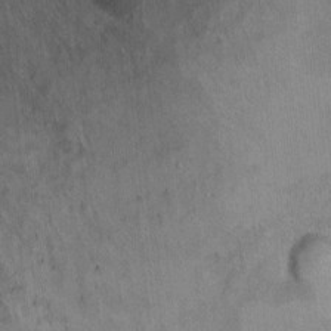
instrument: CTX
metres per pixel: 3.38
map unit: Hto
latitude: 6.4601
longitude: -36.9892
